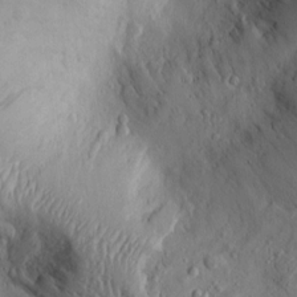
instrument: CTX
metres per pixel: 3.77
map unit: Htu
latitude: -3.8800
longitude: 158.5195
